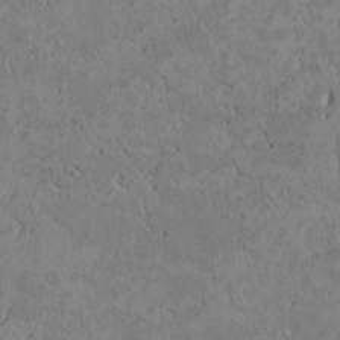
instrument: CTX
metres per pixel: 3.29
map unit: Htu
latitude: 3.1214
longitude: 148.1417
